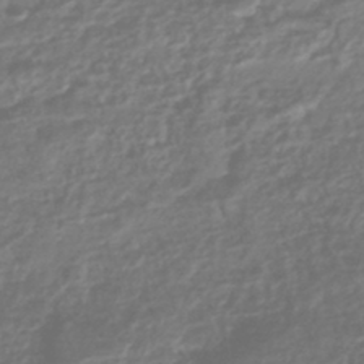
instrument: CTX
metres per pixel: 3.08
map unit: HNhu
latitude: -44.9920
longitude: 97.9556
